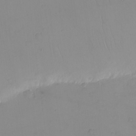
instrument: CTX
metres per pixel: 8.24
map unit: eHh
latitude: -9.7478
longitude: -66.1388
